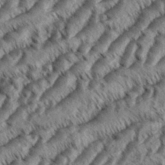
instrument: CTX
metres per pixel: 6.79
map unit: eHh
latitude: 36.0444
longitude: -138.4790
